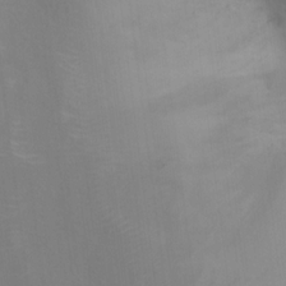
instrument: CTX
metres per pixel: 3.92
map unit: Ht
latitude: 10.9136
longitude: -40.6112
